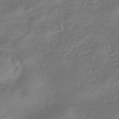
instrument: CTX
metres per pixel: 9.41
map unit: eHb
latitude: -43.0486
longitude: 82.1606
